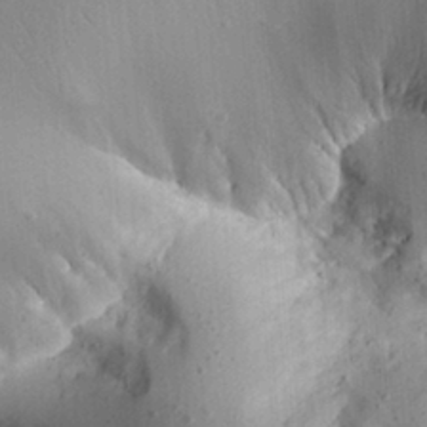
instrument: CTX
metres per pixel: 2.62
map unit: Aa
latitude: 29.3481
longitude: -132.8758
